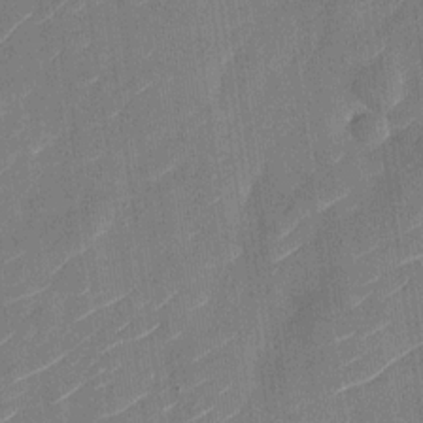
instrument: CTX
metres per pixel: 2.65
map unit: Nhu
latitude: -28.9353
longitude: -72.5735
